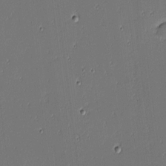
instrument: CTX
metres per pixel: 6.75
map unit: eHh
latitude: -3.8044
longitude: -82.7624
